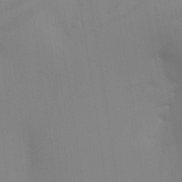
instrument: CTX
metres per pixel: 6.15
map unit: Aa
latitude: 27.8961
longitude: -131.5560
